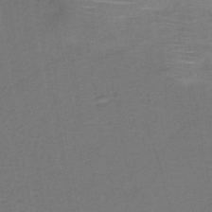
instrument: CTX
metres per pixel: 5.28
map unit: HNb
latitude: -47.0108
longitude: -40.2144
